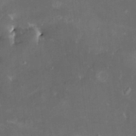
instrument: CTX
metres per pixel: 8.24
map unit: HNhu
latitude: 4.6679
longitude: 14.1417
